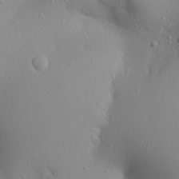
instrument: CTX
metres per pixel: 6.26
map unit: Aa
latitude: 27.6694
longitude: -146.0633
